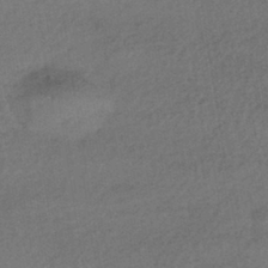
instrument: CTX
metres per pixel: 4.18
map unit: HNhu
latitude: -42.3873
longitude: 96.3873
